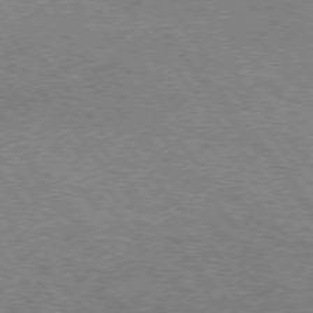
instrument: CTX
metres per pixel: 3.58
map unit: Hpe
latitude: 74.9325
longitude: -151.6127
